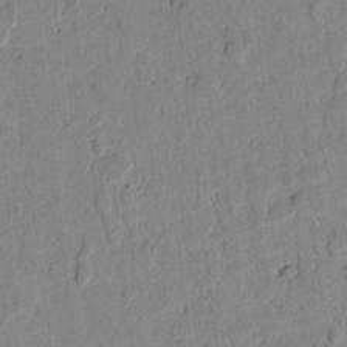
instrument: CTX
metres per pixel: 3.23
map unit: lAvf
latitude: 6.4034
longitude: 168.9352
